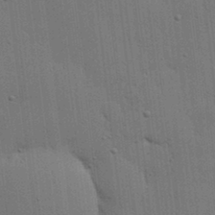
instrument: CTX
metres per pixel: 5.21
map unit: lHvf
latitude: 18.7246
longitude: -113.5749
